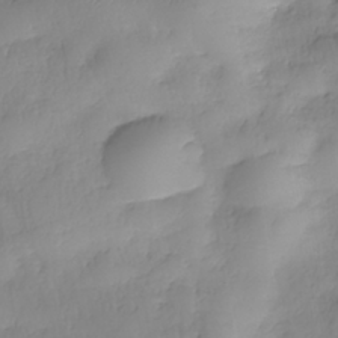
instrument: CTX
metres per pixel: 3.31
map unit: Nhe
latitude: -37.5777
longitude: -147.4994
